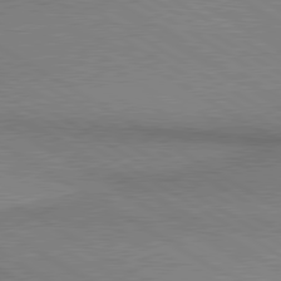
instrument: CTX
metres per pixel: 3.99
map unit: lApd
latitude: 80.2145
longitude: 164.2740
